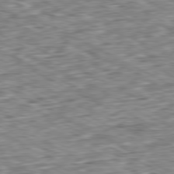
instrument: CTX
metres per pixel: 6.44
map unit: Ap
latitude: -80.7086
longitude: -87.4048
